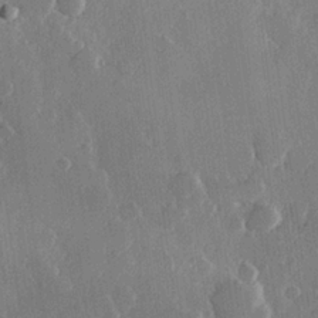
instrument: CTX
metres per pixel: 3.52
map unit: Hve
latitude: 23.0647
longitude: 148.1795
